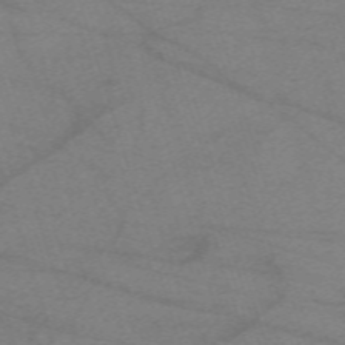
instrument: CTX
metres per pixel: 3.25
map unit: eHh
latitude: -61.9556
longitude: 54.6519
